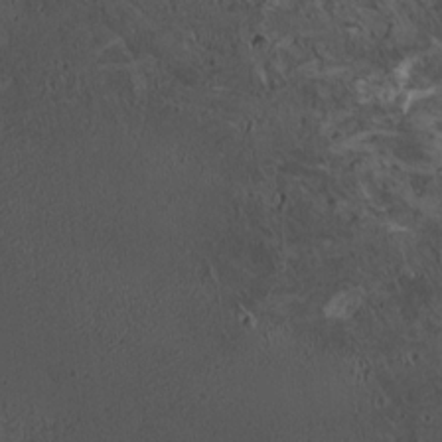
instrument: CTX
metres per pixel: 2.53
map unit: HNhu
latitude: 5.6883
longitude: 13.5588
